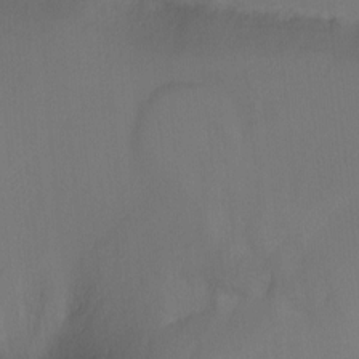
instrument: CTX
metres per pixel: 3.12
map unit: Ht
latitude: -9.7478
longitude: -37.1781
